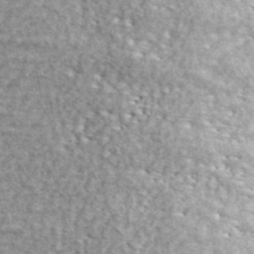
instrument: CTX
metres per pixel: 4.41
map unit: ANa
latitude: 44.8947
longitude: -84.8380
